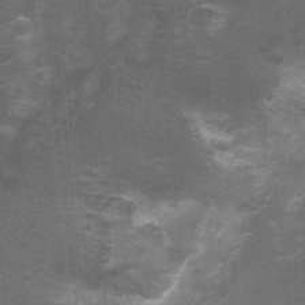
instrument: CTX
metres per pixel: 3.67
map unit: Nhu
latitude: 3.8583
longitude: -18.0444
